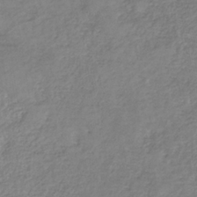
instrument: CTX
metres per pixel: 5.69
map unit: HNb
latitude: -34.3117
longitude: 56.1039
